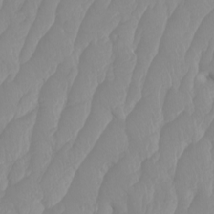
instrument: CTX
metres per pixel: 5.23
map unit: Htu
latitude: -4.1983
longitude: -72.9136
